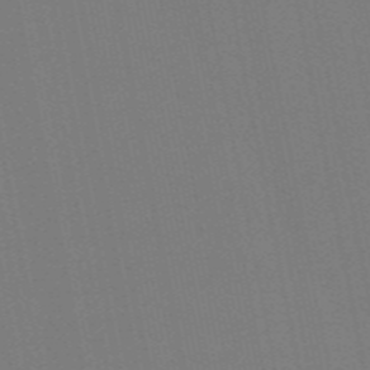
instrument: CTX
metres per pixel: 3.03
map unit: HNb
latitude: -54.8975
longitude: -39.3482
